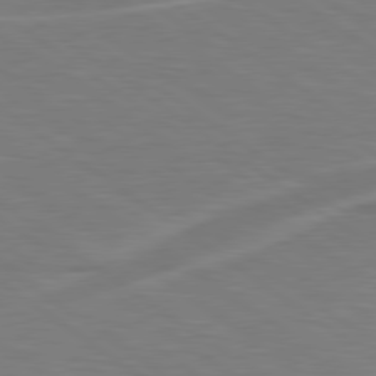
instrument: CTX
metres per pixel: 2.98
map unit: Hpe
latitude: 79.1403
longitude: -127.1970
